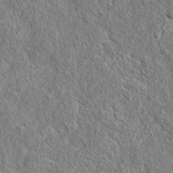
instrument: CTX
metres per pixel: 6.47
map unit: eAb
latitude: 35.8583
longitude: 114.0472
